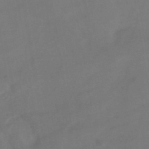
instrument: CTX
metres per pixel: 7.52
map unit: HNb
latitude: -44.6519
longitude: -37.2537
